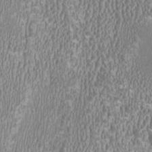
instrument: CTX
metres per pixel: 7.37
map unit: HNhu
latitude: -2.5195
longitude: -0.3278
